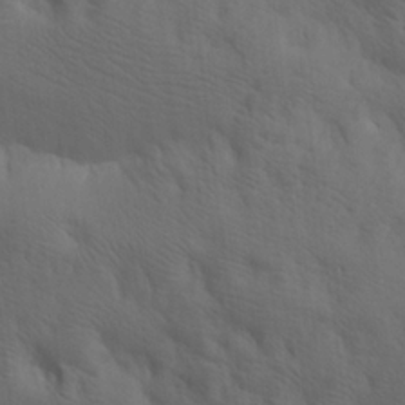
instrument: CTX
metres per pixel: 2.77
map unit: lAa
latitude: 19.8961
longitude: -139.3671
